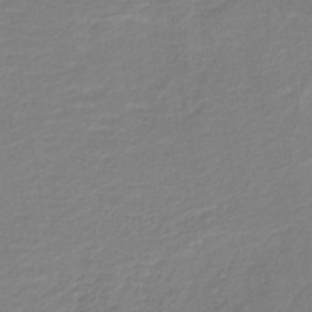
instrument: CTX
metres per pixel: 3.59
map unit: HNb
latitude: -40.7652
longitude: 51.0486
